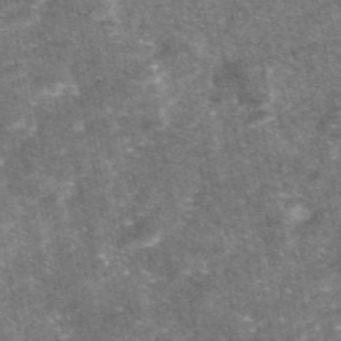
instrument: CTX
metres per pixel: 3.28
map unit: eAb
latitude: 47.0459
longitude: 120.9730
